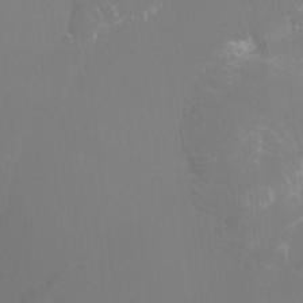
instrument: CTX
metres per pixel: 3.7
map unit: Htu
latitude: -14.4251
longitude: -48.4601
